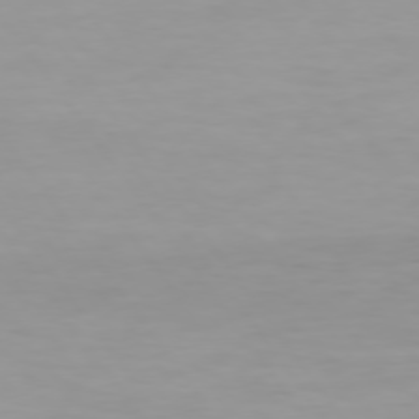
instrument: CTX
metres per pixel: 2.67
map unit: Hpe
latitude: 74.4601
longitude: -124.7813
